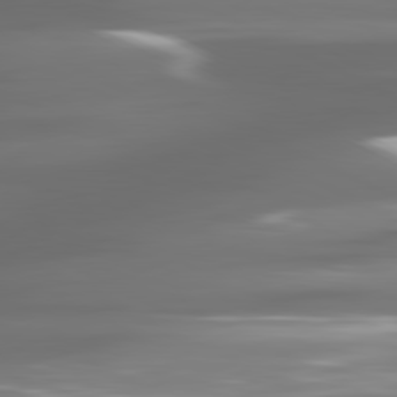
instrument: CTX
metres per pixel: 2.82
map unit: lApd
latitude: 80.9892
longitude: -139.0269
